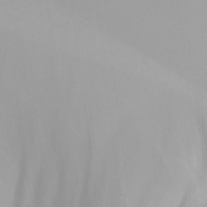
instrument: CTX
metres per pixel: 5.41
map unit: Nhu
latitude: -4.3495
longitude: -91.6694
